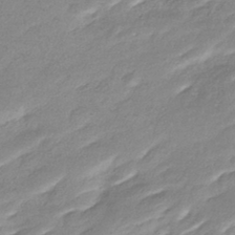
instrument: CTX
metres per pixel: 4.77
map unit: HNhu
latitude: -43.0297
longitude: 96.8219
